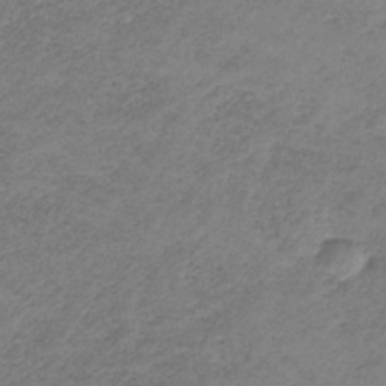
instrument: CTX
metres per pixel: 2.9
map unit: HNb
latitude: -32.9731
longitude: 60.0850
